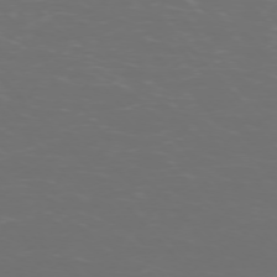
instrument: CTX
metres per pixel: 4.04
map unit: Ap
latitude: -75.5966
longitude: -76.3089
